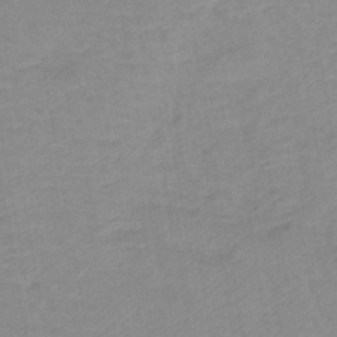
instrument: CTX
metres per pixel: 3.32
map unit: lHb
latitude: -44.0283
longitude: 80.3118
